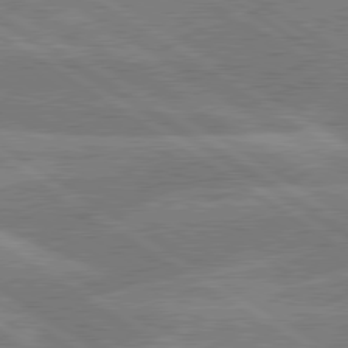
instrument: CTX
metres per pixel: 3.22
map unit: lApd
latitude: 79.8395
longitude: -132.4601
